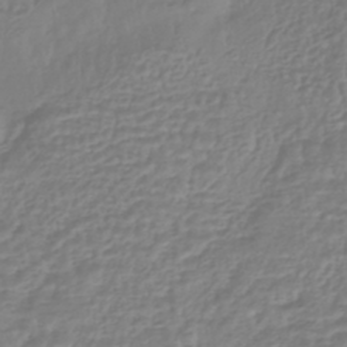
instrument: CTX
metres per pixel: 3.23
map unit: HNhu
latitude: -44.0283
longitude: 104.9919
